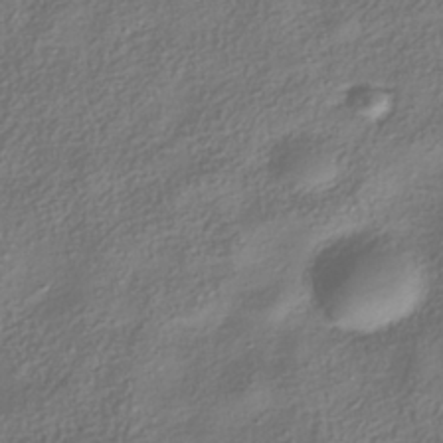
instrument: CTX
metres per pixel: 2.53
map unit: HNhu
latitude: -40.1795
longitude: 101.5777
